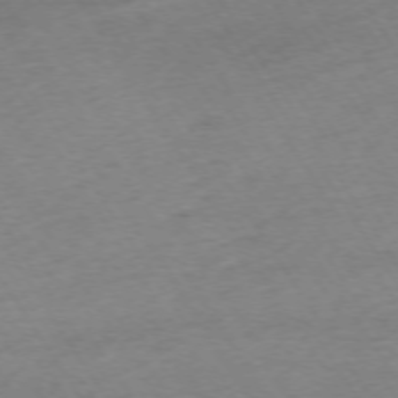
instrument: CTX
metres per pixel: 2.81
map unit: Ap
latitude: -73.8989
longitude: -68.6113
